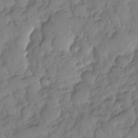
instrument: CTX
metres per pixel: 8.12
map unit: HNhu
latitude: -24.8408
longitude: 49.2754
